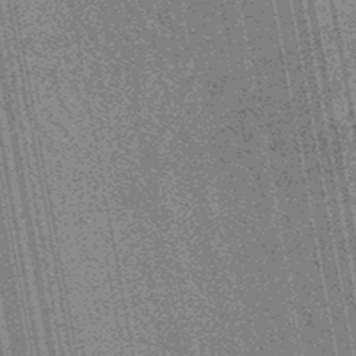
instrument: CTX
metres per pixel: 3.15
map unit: lHb
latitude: -48.3307
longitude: 73.9556
